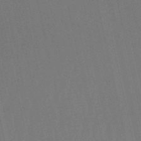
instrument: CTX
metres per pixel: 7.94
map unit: eHb
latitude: -51.0297
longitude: 76.9920
